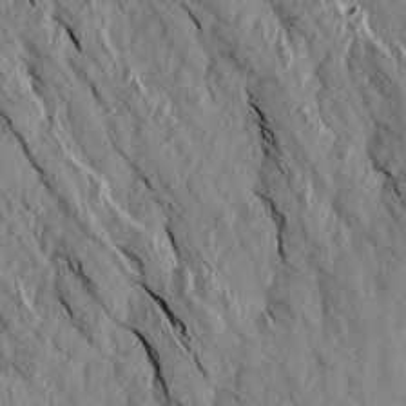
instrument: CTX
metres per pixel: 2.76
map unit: Aa
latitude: 17.0081
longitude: -145.8205
